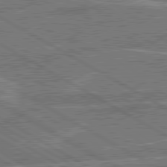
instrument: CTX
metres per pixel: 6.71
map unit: lApd
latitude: 80.6490
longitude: 119.5588
